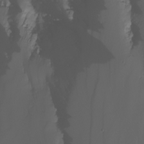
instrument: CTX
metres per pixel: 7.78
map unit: Nhu
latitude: -6.9730
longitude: -82.3845
